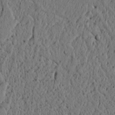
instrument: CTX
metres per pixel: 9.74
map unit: lAvf
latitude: 4.7813
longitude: 165.8801
